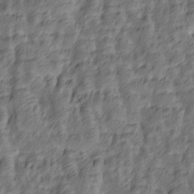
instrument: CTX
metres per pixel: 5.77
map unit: Htu
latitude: -5.1809
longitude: -177.8394
